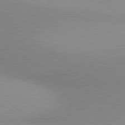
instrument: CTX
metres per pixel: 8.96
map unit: lApd
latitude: 80.5357
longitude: 125.6722
